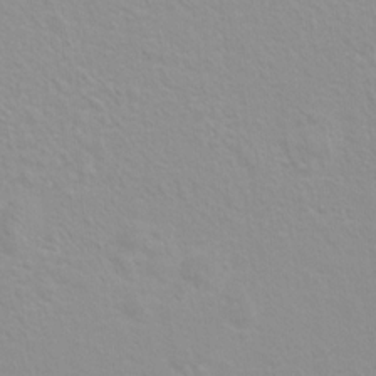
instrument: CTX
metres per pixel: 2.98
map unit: Hto
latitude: 7.3293
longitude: -31.1404
